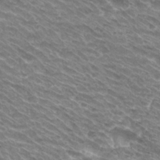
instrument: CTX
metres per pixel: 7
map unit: Hto
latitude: 30.6869
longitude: -42.6868
